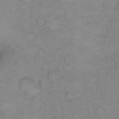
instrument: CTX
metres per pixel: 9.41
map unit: Hto
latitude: 6.5357
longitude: -61.4804
